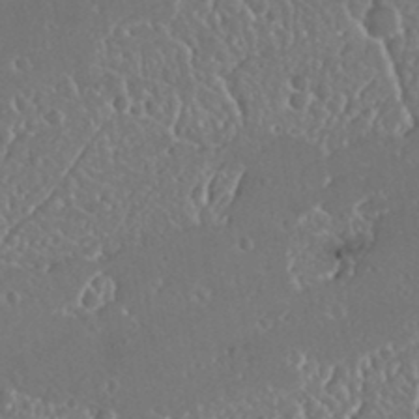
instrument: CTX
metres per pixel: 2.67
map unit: Nhu
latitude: 25.5938
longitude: -57.8016
